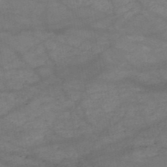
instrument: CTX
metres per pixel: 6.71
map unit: HNb
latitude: -50.8597
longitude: -39.5371
